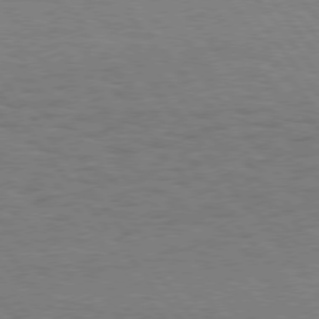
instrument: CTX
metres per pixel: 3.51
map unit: Hpe
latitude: 75.5749
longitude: -136.7435
